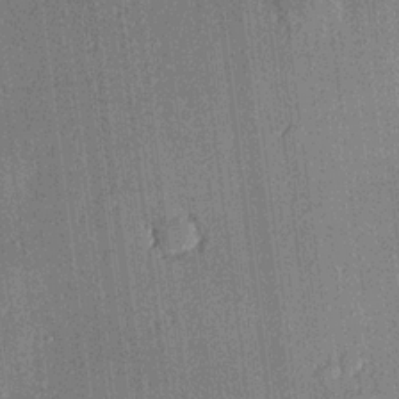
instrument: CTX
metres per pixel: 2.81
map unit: lHvf
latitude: 20.4790
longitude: 143.8989
